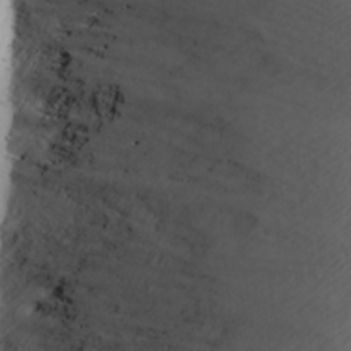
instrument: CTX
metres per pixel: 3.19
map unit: Ave
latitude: 8.8002
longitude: -105.4427
